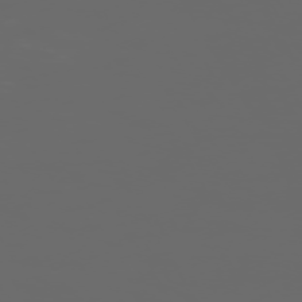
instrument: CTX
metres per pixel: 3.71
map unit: Hpe
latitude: -73.7666
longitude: 5.6155
